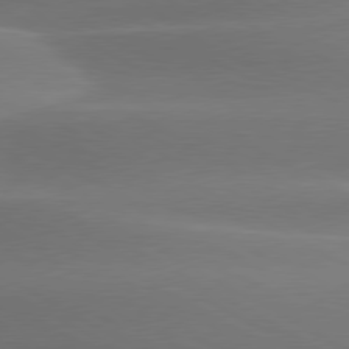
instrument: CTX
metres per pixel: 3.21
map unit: lApd
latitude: 79.2537
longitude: -115.1025
